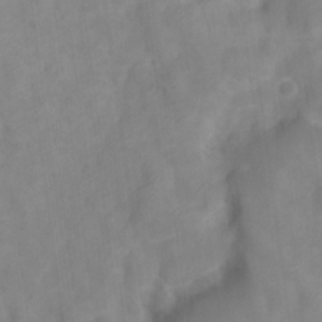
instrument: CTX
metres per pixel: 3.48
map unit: Nve
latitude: -22.3118
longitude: 106.8975
